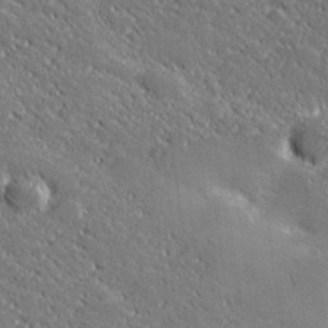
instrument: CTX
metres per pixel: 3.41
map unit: lHvf
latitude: 27.4049
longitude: 141.6155
